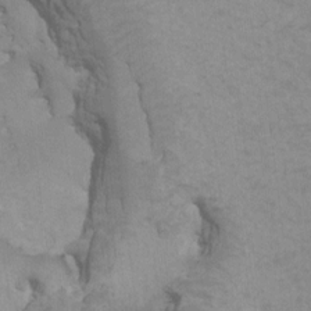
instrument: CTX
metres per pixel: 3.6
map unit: HNhu
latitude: 6.6301
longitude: -1.4426
